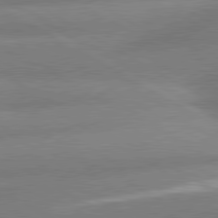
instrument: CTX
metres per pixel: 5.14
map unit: lApd
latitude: 80.6301
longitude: -162.9703
